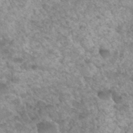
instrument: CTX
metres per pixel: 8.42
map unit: Hto
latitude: 34.0255
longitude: -49.4048
